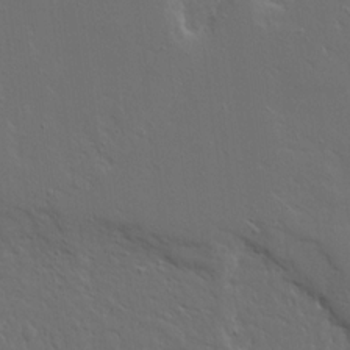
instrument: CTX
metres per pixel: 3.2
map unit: Ave
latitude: 15.2537
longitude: -139.4804
